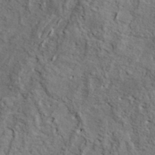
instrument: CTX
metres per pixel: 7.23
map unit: lHvf
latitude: 38.1011
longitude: -87.3670
